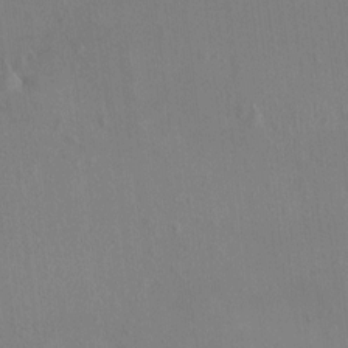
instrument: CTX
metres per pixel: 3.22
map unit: HNhu
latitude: 5.3859
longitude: 7.3131
